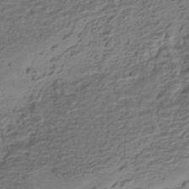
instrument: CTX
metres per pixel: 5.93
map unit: HNhu
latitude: -42.1794
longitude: 101.3320
